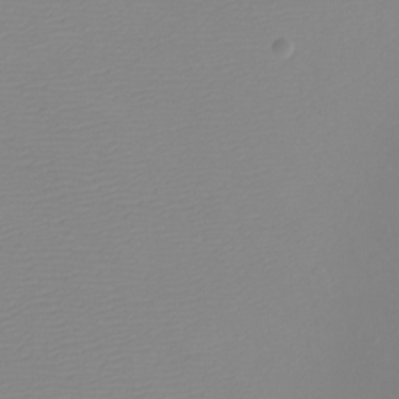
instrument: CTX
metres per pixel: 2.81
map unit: Htu
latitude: -5.5399
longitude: -72.6113
